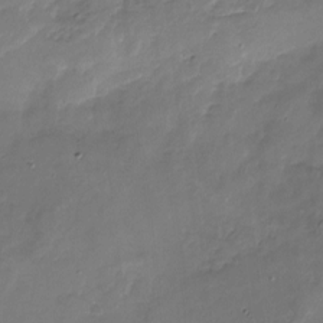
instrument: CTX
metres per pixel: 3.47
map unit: Nhu
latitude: -17.1620
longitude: -57.5560
